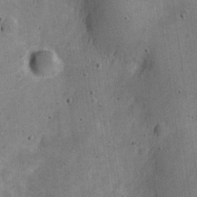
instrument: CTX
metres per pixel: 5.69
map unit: Nve
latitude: -24.8786
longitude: 105.4643
